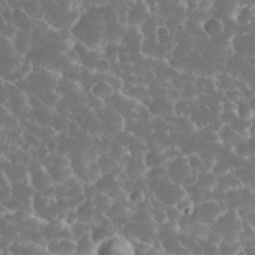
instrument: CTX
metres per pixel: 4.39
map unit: eHh
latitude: 34.3656
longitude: -63.0081
